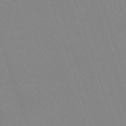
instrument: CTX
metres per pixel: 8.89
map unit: eHh
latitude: -64.0094
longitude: 51.3699
